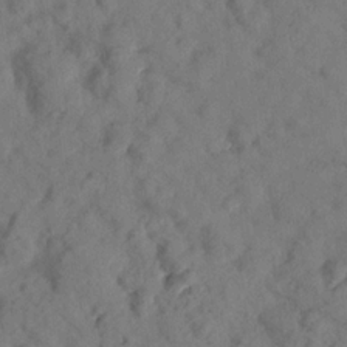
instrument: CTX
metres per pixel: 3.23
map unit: lHvf
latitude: 14.8569
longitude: 178.2928
